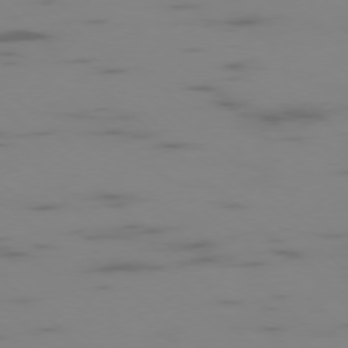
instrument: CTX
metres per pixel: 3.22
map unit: Ap
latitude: -76.9164
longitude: -67.5371
